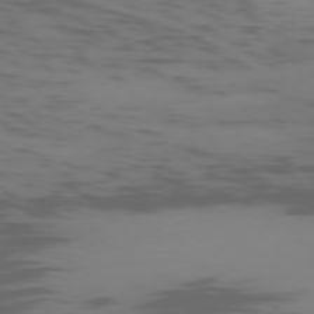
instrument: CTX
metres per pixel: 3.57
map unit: Ap
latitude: -77.9367
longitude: -64.8569
